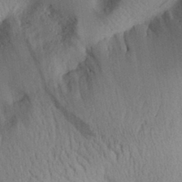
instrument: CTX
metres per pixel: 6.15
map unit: Aa
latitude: 30.5924
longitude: -144.4412
